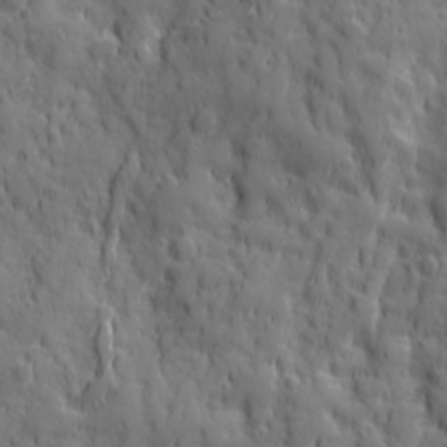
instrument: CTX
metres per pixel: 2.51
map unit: Ave
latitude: 19.5560
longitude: -132.8191
